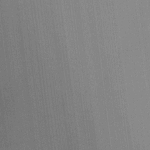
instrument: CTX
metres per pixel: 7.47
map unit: Ht
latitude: -2.6329
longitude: -28.1011
